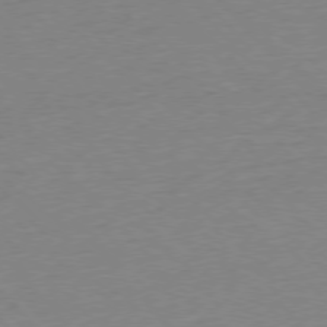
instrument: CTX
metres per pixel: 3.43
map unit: Ap
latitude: -77.6722
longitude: -95.7072
